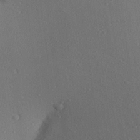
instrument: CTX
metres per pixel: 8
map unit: Aa
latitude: 27.3104
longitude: -142.7057
